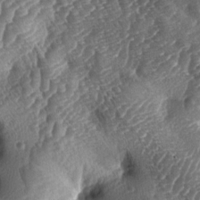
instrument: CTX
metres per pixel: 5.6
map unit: lAa
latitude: -4.5196
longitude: -127.8961
